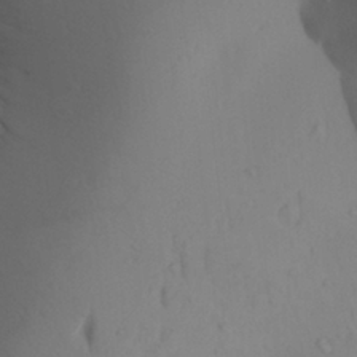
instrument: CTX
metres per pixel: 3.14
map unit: Aa
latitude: 27.2348
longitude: -147.9151
